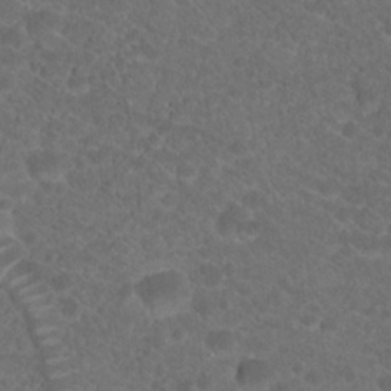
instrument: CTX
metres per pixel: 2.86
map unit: Hto
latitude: 19.3481
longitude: -38.9514
